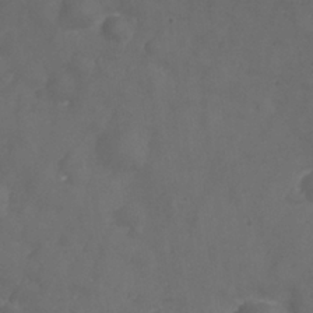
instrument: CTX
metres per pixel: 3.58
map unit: Nhu
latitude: 25.7260
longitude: -63.6316
